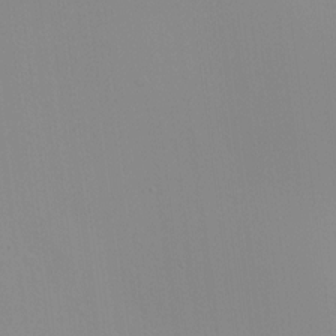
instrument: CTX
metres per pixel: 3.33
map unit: HNhu
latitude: 11.7261
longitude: 11.3321
